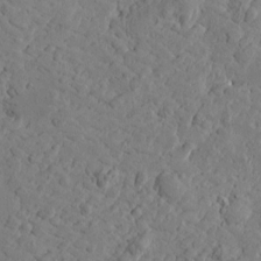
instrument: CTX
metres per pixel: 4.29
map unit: Htu
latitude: -1.2754
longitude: -176.9891
